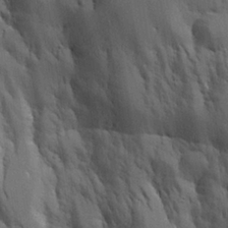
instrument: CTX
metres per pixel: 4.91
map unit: Aa
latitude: 26.1011
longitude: -127.8395
